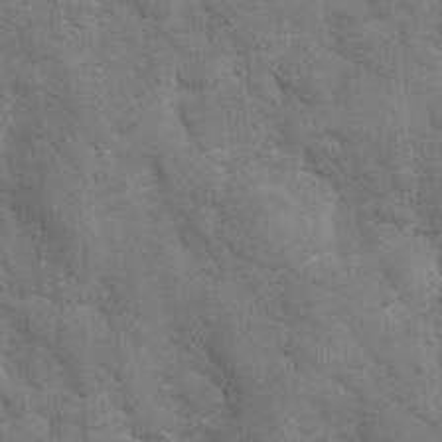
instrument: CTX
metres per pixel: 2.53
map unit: Ht
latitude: 4.2900
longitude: -22.5168
